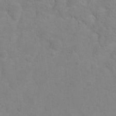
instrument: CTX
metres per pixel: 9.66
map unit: Hto
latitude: 2.9891
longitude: -35.4804
